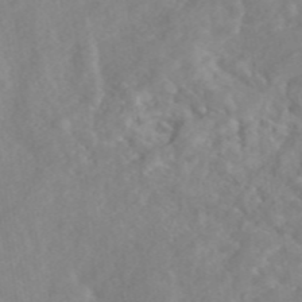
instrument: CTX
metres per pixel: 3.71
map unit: eAb
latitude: 45.4615
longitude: 127.2564
